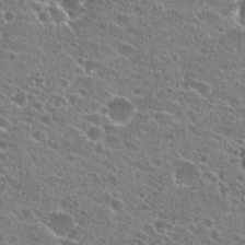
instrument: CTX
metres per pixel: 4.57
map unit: Hto
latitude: 23.8772
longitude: -43.2159
